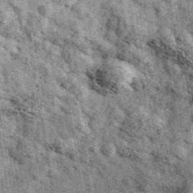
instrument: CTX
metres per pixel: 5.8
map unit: Ave
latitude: 40.3467
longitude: -107.3860
